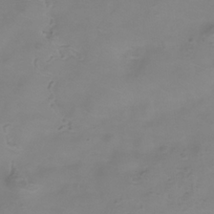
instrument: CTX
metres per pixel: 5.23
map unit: Hve
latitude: -34.2362
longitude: 91.5588
